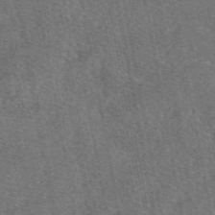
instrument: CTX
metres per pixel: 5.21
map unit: eAb
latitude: 48.2900
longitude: 104.2172
